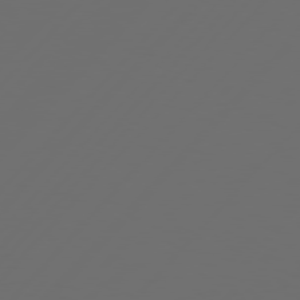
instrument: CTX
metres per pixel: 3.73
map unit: Hpe
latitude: 76.7813
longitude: -139.4048
